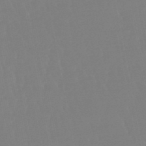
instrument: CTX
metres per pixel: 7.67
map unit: lHb
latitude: -48.4062
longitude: 72.1606
